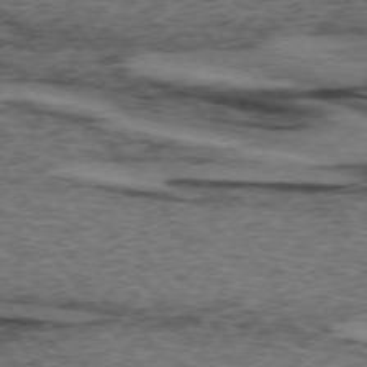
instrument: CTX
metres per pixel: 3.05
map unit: lApd
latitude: 73.8584
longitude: -76.2711
